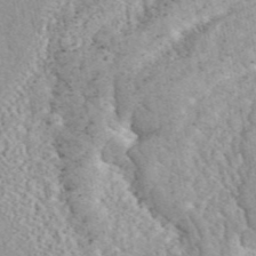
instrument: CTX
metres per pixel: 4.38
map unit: ANa
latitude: 44.8947
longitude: 20.6518
